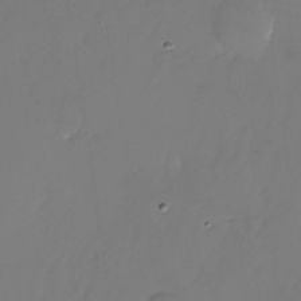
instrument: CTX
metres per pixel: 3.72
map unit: Nhu
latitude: -25.5588
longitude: -71.2726
